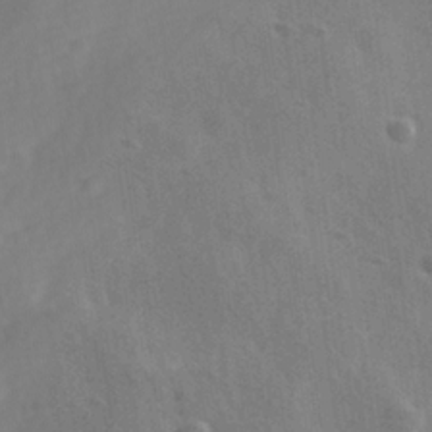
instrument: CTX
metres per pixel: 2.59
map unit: Ave
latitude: 0.2144
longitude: -113.3482
